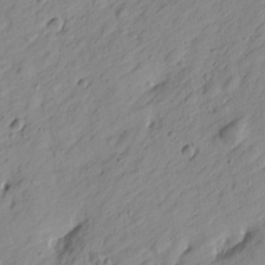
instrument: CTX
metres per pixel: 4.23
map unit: Htu
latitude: -1.0109
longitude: -175.1970
